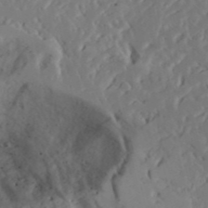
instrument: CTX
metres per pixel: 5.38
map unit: Aa
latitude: 23.4237
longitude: -131.4238
